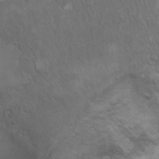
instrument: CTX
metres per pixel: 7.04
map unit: Ht
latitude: 5.3104
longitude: -29.3859
